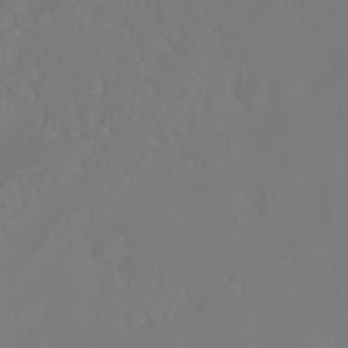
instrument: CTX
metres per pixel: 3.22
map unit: Hto
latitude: -8.4629
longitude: -46.1767
